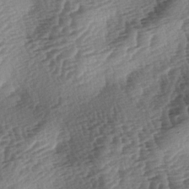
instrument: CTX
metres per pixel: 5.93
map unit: lAa
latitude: -3.7666
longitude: -126.9325
